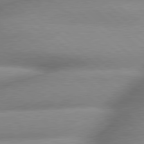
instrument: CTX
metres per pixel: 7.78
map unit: lApd
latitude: 79.5182
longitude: -162.9136
